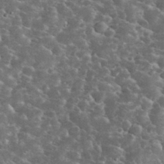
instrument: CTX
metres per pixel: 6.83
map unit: eHh
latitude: 34.2900
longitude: -65.7450
